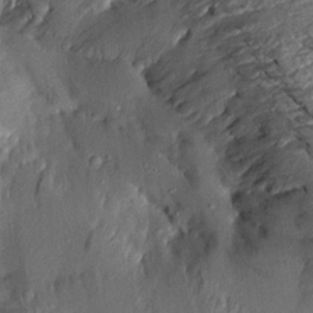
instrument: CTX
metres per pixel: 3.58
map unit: Aa
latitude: 14.0444
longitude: -143.9150
